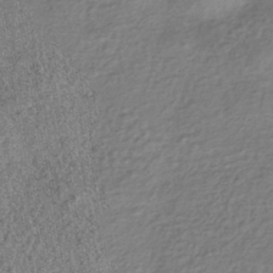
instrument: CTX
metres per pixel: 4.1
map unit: HNhu
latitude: -42.8785
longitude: 98.5763
